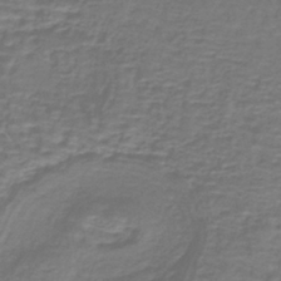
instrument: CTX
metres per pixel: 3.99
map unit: lHb
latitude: -40.9730
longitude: 58.2550
